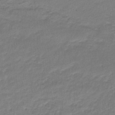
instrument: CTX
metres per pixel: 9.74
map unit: lHb
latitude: -41.9745
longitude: 58.1794
